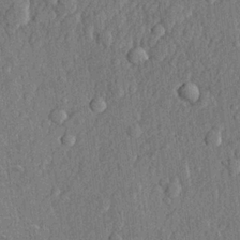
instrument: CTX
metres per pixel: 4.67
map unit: lHvf
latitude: 22.0633
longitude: 143.0675
